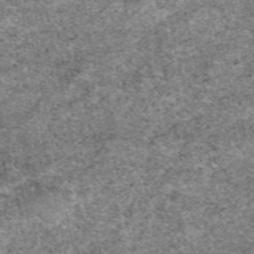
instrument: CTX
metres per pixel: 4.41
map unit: eAb
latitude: 50.2900
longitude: 109.5021
